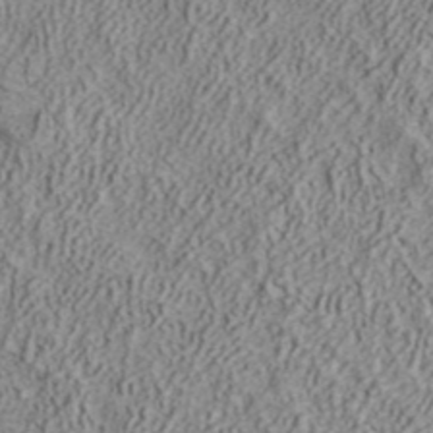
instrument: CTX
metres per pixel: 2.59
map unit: ANa
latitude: 40.9324
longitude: 20.2361
